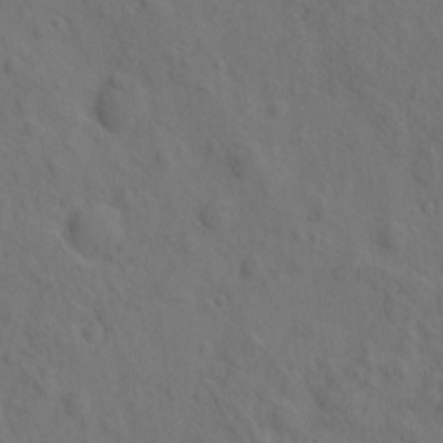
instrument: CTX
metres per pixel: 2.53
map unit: eHh
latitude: -2.1038
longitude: 18.7274
